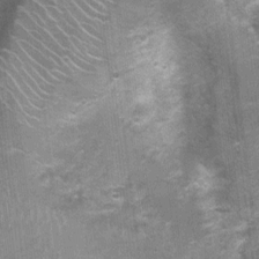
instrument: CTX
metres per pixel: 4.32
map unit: Nhu
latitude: 1.3292
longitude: -17.4615
